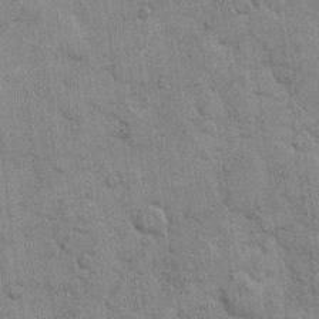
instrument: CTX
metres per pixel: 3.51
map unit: eHh
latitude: 10.0822
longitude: -65.1970
